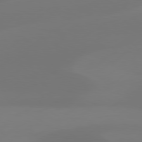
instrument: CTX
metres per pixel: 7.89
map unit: Hpe
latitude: 78.3845
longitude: -129.4993
